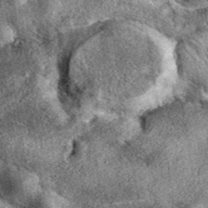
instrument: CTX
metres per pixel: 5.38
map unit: eAb
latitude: 39.4615
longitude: 108.8030
